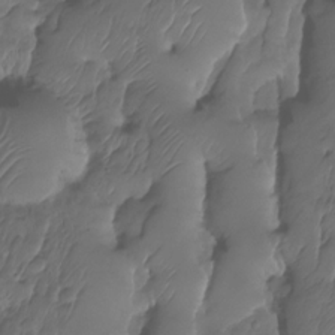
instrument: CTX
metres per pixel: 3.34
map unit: HNhu
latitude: -24.4251
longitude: 50.5763
